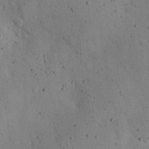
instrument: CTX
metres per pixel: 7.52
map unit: eHh
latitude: 24.7246
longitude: -72.0255
